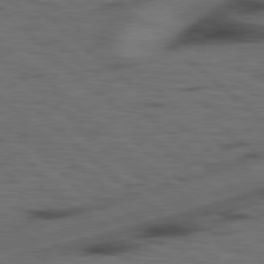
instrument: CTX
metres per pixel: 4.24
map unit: Hpe
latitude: 78.2145
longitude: -155.6505
